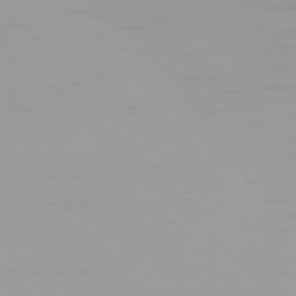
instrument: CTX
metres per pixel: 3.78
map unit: Ap
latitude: -77.3888
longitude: -72.4979
